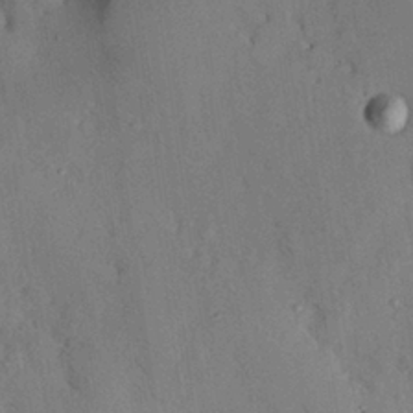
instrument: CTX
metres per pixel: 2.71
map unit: Nhu
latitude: 27.2348
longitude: -71.8772
